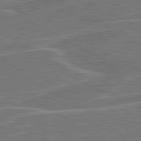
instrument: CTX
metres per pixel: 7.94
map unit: lApd
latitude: 81.2915
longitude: 122.1228
